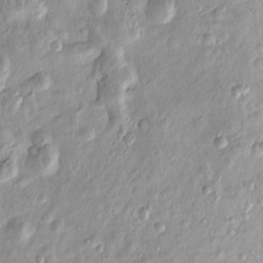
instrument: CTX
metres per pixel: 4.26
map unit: Htu
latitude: -4.9163
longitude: 157.8611
